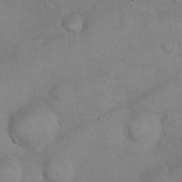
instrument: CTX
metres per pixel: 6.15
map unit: eHh
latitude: 21.7450
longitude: -59.9528
